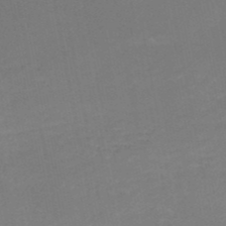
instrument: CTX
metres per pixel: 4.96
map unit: HNb
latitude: -50.8975
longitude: -52.2523
